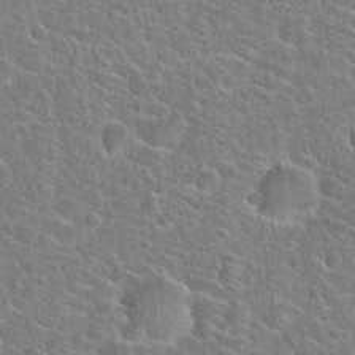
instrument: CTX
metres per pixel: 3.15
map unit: Hto
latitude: 22.4034
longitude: -44.8380
